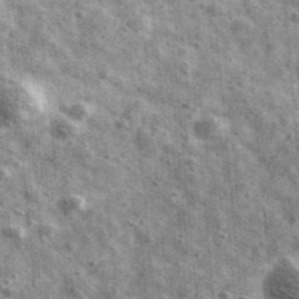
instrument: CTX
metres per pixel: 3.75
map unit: Ave
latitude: 41.6505
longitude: -107.0269
